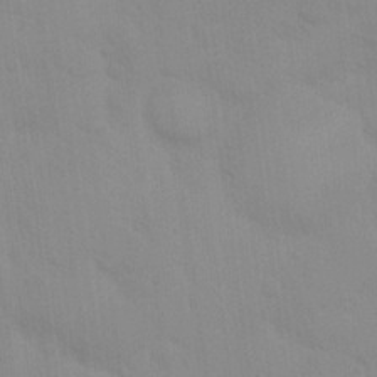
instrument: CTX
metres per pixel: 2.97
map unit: Nhu
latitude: 23.6127
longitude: -63.2726
